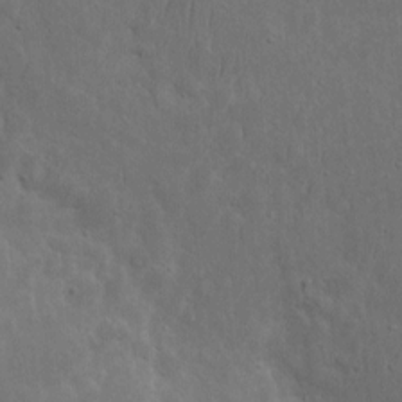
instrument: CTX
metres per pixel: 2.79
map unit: eHh
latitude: 10.3845
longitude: -72.8191
